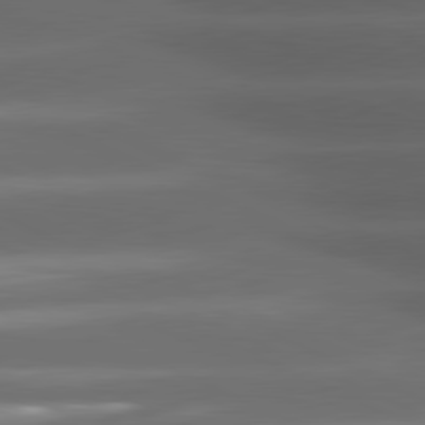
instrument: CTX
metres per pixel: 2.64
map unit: lApd
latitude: 81.0836
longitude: -143.2537
